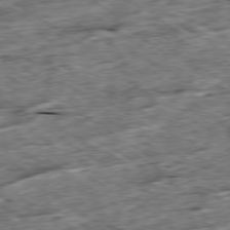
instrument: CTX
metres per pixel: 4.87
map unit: Ap
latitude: -79.7099
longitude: -85.0081
